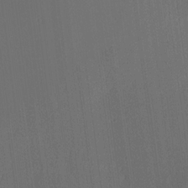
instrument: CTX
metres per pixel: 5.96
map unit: Ave
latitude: 13.5938
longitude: -106.7813
